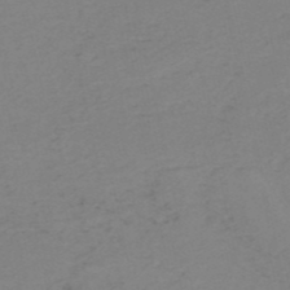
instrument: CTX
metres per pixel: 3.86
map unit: HNb
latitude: -52.1416
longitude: -52.1011
